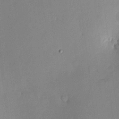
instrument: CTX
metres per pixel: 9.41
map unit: HNhu
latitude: 10.3656
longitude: 16.1795
